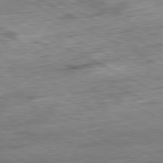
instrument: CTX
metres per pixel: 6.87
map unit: Ap
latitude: -80.9542
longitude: -80.0255
